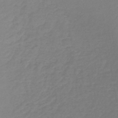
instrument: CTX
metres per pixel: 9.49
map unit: lHb
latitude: -44.5952
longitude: 60.3306
